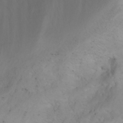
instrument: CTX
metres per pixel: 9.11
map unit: Nhu
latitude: -5.8989
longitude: -69.0269
